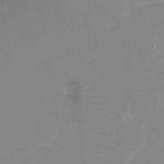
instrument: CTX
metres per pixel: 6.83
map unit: HNb
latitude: -49.1998
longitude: -44.7057
